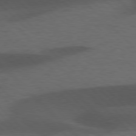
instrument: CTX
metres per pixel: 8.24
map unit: lApd
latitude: 77.2915
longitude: -60.1766
